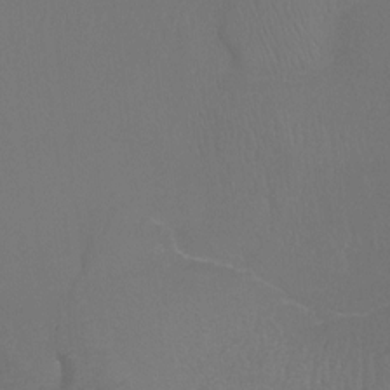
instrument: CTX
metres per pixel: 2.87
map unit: Ht
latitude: -7.8422
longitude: -33.1781
